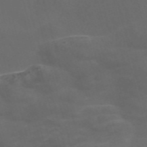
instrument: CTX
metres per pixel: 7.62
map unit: Nve
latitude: -58.0660
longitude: 65.2376
